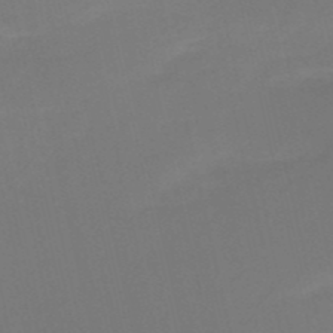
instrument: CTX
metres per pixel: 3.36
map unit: HNb
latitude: -51.8422
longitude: -46.3279
